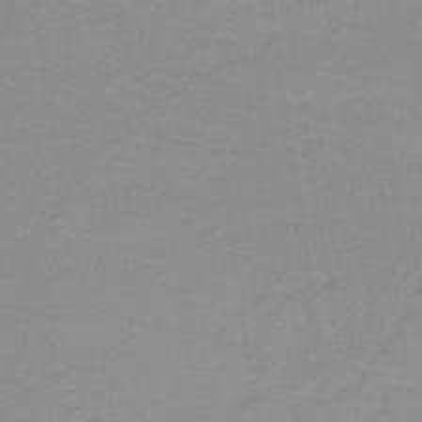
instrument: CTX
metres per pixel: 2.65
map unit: lHb
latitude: -31.8611
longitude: 66.6140
